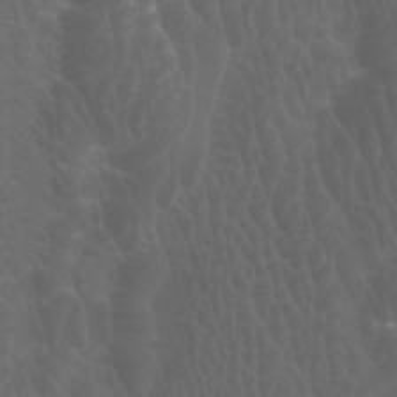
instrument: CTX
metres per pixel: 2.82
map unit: Htu
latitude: -1.0109
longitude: -76.7435
